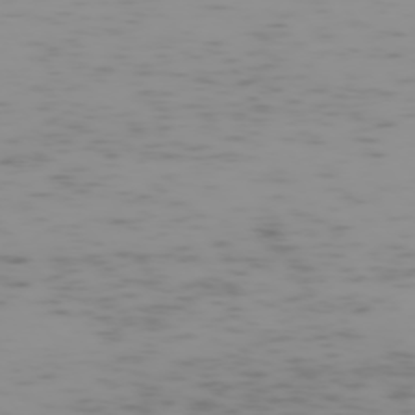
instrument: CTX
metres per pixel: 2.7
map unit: Hpe
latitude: -74.3118
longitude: 7.2565
